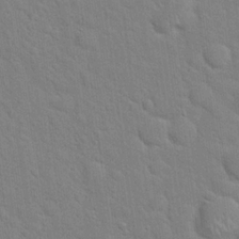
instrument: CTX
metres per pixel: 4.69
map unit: Hto
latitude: 21.2915
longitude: -52.2712
